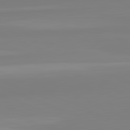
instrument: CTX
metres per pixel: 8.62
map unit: lApd
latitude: 82.5167
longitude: 174.6707
